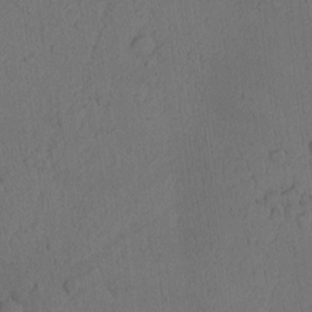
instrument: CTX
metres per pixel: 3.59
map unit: Nhu
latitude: -6.0472
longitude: -153.3104
